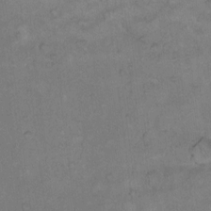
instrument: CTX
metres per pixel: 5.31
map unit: Hto
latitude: 9.8772
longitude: -60.1389
